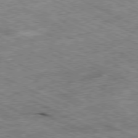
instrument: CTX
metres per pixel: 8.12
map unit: Ap
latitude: -79.8800
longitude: -67.2914
